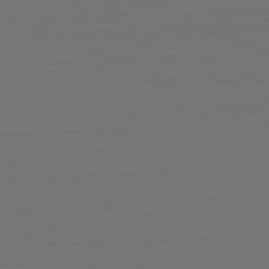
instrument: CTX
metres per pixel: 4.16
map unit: Hpe
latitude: -81.8423
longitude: 6.8786
